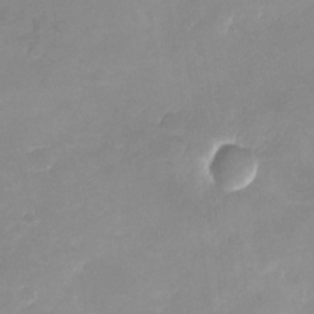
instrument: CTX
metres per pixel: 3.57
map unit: Nhu
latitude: -24.3306
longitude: -69.9528
